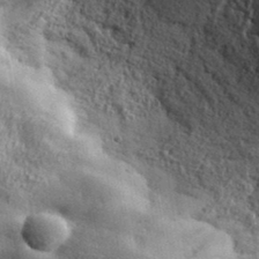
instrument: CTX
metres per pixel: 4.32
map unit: lHvf
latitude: 36.1767
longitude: -90.2334
